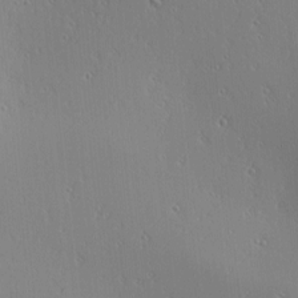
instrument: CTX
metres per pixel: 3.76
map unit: lAa
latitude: 1.4993
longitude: -115.7071
